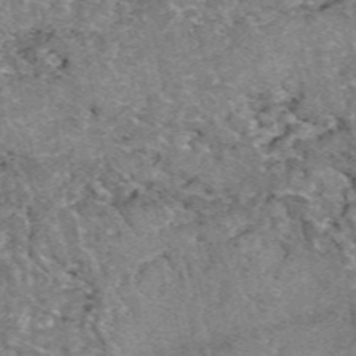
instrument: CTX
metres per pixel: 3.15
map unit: eAb
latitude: 49.2348
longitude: 109.5777
